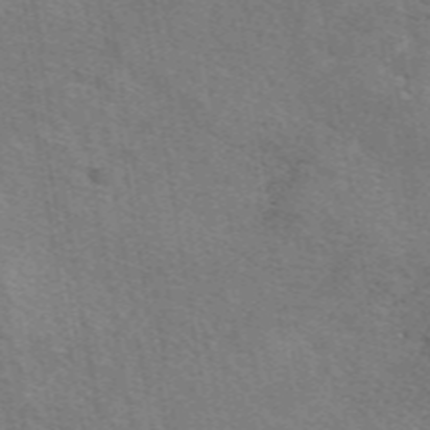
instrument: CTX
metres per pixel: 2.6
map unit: eAb
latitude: 50.4223
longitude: 110.7463
